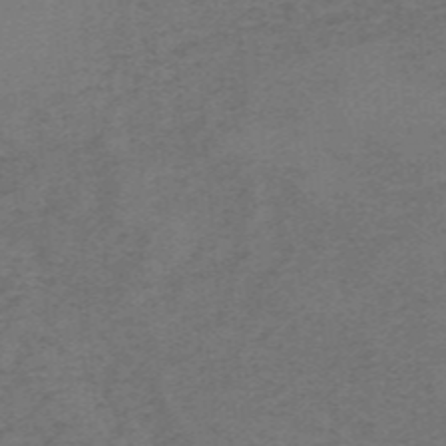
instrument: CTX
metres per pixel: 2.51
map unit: HNb
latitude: -55.2376
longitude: -46.2334
